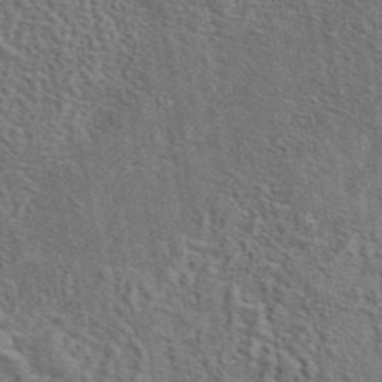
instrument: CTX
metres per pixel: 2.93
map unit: eAb
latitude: 43.9339
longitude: 113.8423
